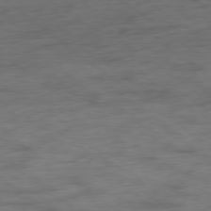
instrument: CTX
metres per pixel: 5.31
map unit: Hpe
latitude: -79.0297
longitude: -22.4979
